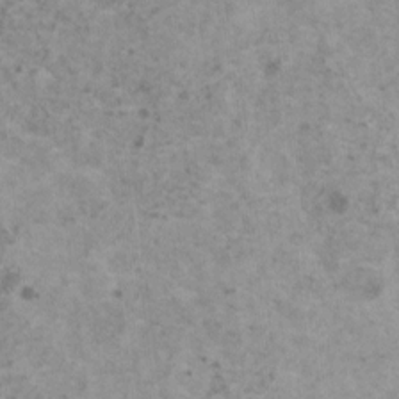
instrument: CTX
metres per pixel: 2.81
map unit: HNhu
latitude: 1.1403
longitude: 3.6155
